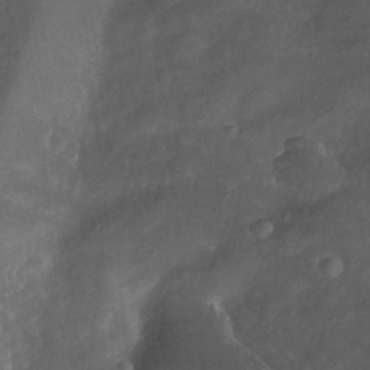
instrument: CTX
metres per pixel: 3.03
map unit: Htu
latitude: -12.3873
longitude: -73.8017
